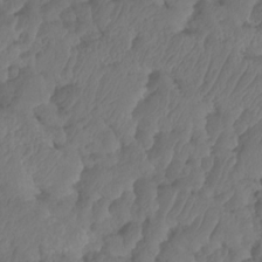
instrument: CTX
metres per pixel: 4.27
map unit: HNhu
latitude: -24.6329
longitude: 50.3495
